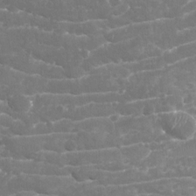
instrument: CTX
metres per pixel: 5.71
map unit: Nhu
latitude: -19.4643
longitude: -57.4048
